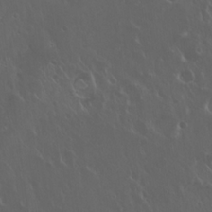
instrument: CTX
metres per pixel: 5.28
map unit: Hto
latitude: 19.7260
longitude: -57.3481
